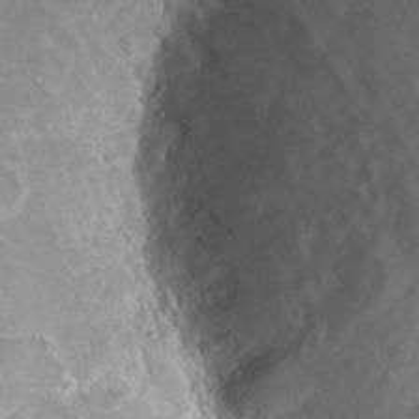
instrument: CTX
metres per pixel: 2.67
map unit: Hto
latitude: 26.6302
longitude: -40.3467
